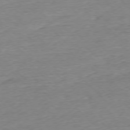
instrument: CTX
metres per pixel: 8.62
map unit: Ap
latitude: -77.0109
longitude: -97.7827
